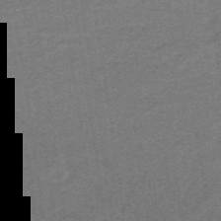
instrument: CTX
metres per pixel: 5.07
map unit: lHb
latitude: -42.0661
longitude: 54.0472
